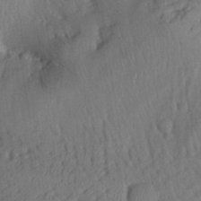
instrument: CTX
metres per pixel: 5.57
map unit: Aa
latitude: 26.4790
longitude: -136.4412
